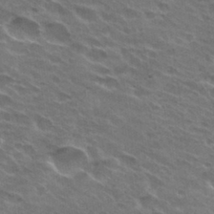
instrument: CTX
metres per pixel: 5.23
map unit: Hto
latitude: 31.2915
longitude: -45.0080
